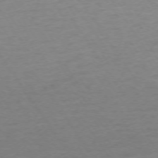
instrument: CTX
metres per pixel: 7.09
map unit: Ap
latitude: -74.7086
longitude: -85.8772
